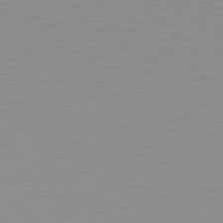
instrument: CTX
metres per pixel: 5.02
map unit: lApd
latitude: 79.0081
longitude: -117.7639
